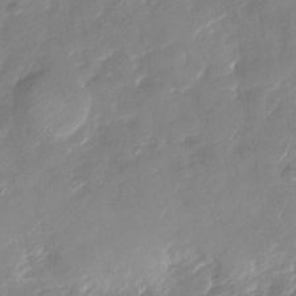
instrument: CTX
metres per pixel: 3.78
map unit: Nhu
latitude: -28.3306
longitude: -73.4616
